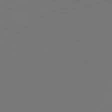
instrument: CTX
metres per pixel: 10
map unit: Hpe
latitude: 78.0444
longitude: -165.9717
